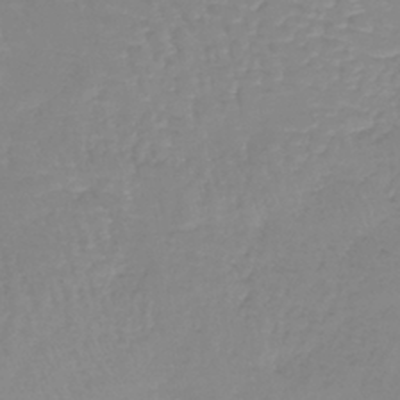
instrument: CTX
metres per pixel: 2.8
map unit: lHb
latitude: -40.3117
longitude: 67.4265
